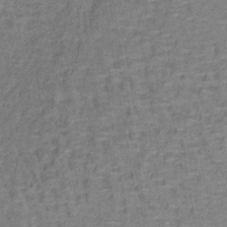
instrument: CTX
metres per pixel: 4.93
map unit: lHb
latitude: -40.1039
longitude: 59.2753
